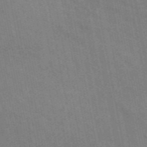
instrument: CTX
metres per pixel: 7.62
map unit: ANa
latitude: 48.2145
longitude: -75.4615
